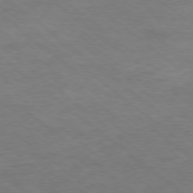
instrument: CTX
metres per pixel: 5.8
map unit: Ap
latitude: -78.6140
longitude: -93.0269
